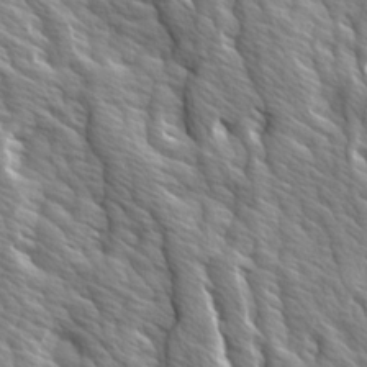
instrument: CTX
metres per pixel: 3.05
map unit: Ave
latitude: 14.5546
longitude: -133.0836
